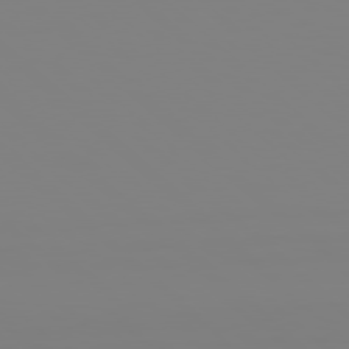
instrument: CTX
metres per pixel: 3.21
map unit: Hpe
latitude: 78.3468
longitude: 178.5951
